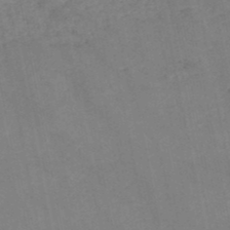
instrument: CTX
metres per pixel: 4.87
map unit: HNb
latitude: -48.0850
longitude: 56.7274
